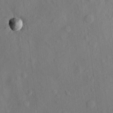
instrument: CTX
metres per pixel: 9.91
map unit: eHh
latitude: 4.7435
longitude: -73.4427
